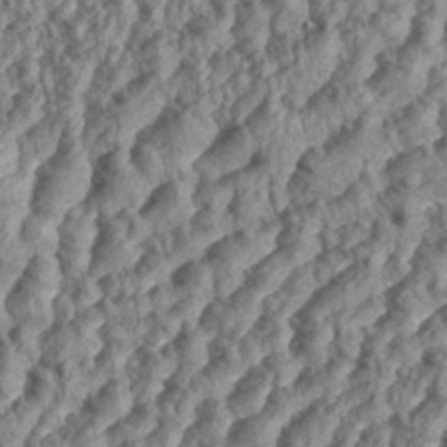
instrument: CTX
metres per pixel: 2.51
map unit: eHh
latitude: 35.3292
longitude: -137.5560
